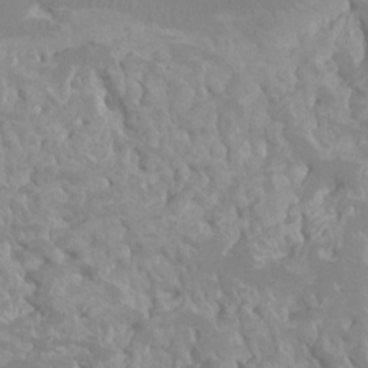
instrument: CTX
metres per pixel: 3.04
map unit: Ht
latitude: -3.1620
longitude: -25.8583
